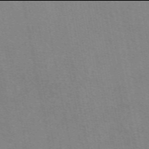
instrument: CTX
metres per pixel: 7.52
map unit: eAb
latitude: 49.9906
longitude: 105.1053
